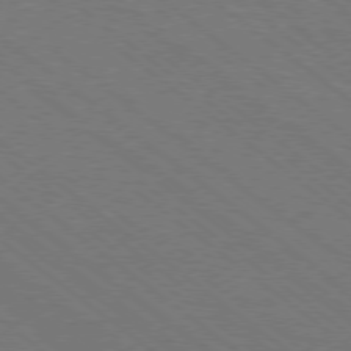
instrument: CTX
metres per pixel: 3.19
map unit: Ap
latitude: -79.1053
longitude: -64.8002
